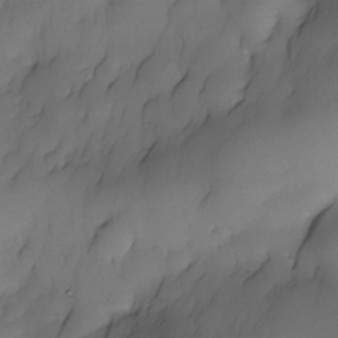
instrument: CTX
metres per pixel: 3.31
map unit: Nhe
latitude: -30.4818
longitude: -139.5182
